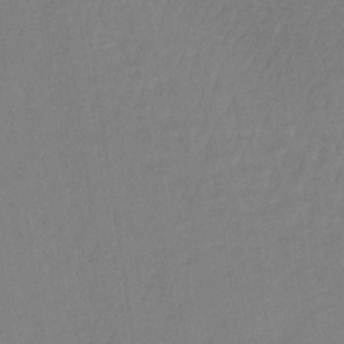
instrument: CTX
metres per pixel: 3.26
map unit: lHb
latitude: -34.9920
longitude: 63.8800
